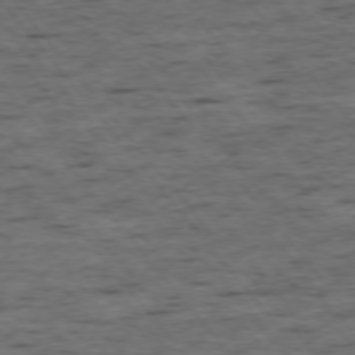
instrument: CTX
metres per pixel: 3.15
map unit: Ap
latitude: -75.7478
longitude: -90.8002
